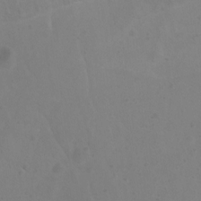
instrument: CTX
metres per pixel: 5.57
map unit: Htu
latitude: 2.4223
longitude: -21.3482
